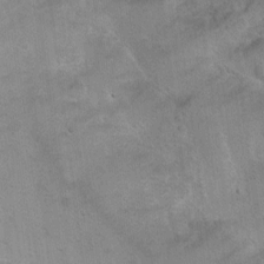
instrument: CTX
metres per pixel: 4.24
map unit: Ht
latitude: 4.0444
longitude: -27.6883
